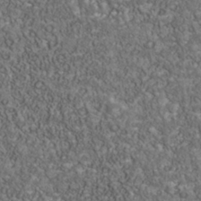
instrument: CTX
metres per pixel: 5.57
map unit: Nhu
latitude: -39.8045
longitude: -85.1403
